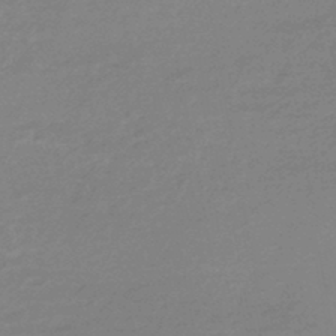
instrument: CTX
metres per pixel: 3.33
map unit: HNhu
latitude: -45.1242
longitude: 90.1984
